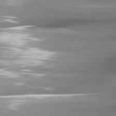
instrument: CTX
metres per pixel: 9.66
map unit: lApd
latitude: 81.5560
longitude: -145.1025
